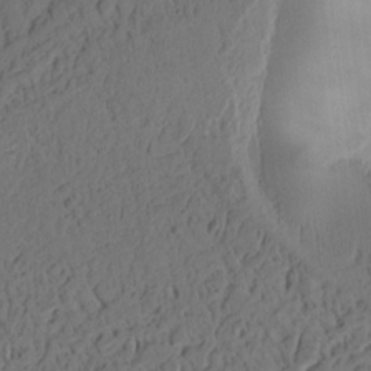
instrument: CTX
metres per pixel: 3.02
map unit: Ht
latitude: 10.4790
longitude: -74.5735
